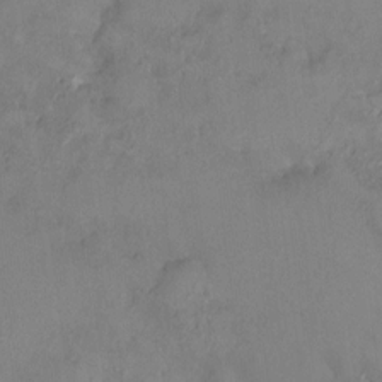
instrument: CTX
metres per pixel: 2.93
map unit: HNhu
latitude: 6.5168
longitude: 0.7841
